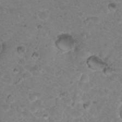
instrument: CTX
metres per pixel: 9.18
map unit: Hto
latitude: 19.1025
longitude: -32.8569
